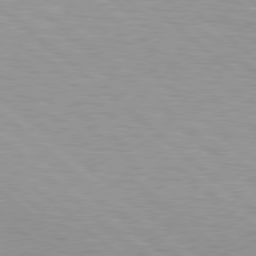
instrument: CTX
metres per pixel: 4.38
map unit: Hpe
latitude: 78.6869
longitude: -140.2522
